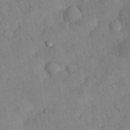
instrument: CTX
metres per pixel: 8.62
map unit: Nhu
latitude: 28.7813
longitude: -72.5168
